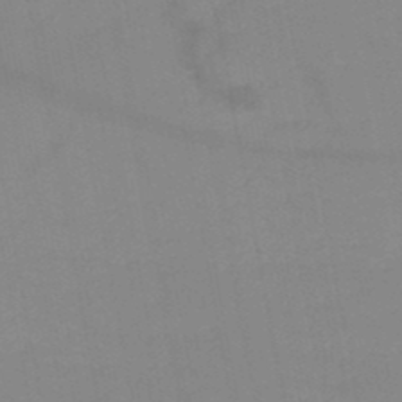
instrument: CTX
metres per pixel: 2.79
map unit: HNb
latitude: -49.5588
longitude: -40.7246
